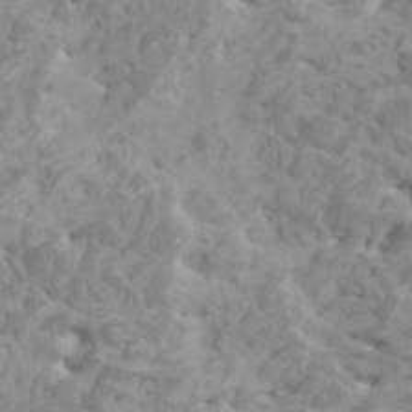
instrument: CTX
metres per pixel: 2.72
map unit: HNhu
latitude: -0.0472
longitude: 4.0661
